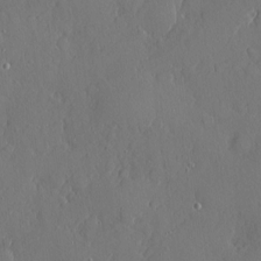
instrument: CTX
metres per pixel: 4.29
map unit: eHh
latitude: 4.8380
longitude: -75.1214
